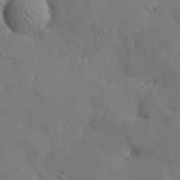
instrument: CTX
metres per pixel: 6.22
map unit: Nhu
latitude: 27.4049
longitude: -72.6302
